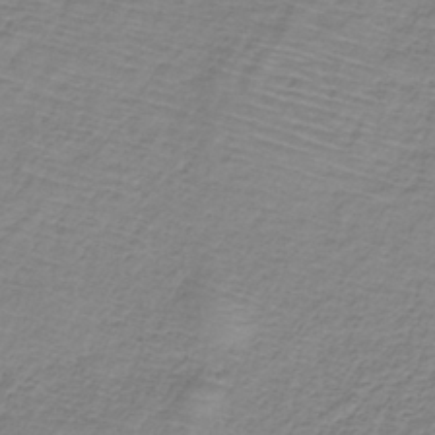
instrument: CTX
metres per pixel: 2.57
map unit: HNb
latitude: -34.1417
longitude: 56.2739
